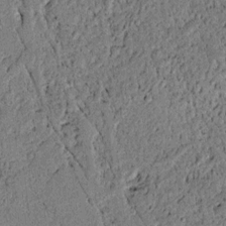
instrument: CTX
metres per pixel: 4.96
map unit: lAvf
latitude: 5.1403
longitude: 168.0472
